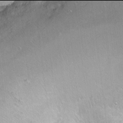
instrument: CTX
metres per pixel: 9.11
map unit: Ht
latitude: -6.0094
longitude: -36.1011
